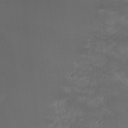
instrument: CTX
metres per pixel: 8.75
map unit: Hto
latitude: -7.6344
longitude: -50.5923
